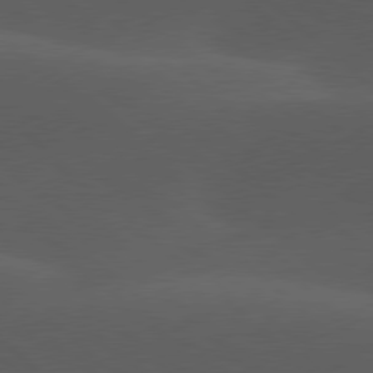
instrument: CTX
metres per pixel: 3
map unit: lApd
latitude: 78.0444
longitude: -54.2144
